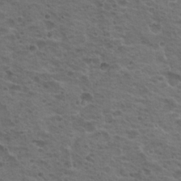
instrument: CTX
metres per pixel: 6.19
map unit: Hto
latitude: 18.7435
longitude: -32.0255
